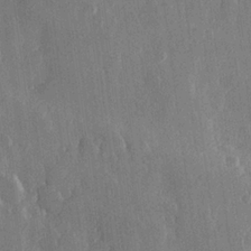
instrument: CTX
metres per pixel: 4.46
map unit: Hve
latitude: 22.8380
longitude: 148.2551
